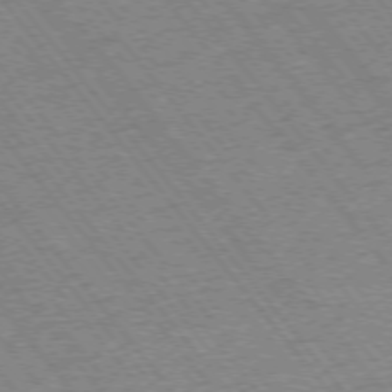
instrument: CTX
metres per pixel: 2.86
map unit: Ap
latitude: -75.6344
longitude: -87.2537
